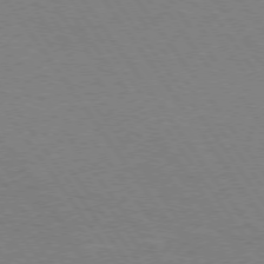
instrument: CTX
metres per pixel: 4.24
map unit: Hpe
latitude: 74.0255
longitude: -141.0647
